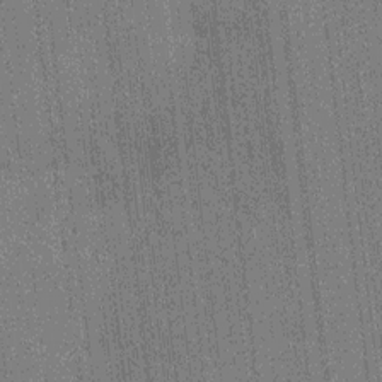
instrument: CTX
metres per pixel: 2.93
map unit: Ht
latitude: -16.1039
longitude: -45.7072
